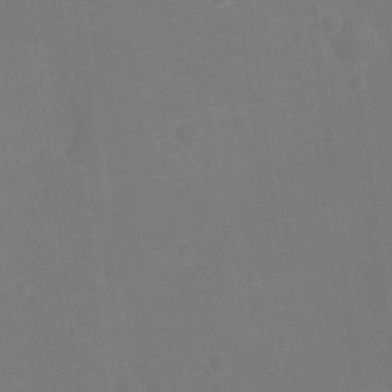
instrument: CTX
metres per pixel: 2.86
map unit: Ht
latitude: -10.4440
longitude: -24.0822
